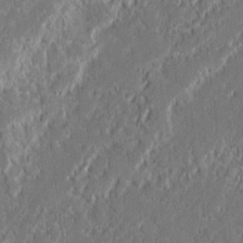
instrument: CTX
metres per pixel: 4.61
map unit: lAvf
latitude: -0.0472
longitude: -108.3656
